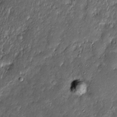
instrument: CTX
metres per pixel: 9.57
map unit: Htu
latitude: -6.8975
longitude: 159.9556
